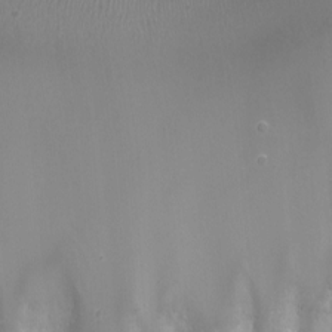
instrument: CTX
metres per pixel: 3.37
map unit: Nhu
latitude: -9.6155
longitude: -77.6505
